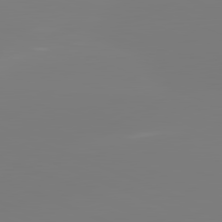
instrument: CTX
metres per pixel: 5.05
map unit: lApd
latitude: 81.8205
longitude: -158.9325
